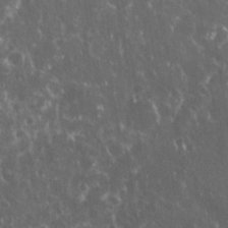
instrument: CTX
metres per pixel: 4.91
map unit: eHh
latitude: 33.9906
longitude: -62.0444
